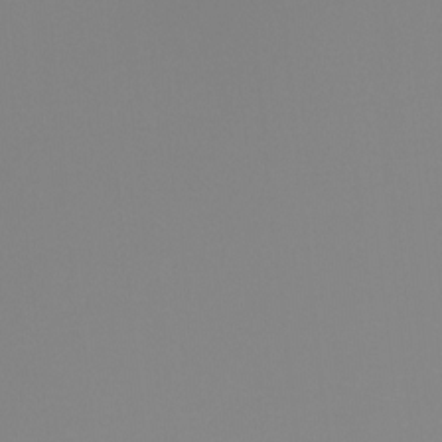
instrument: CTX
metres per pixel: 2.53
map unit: Ht
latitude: -13.2943
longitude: -51.3670
